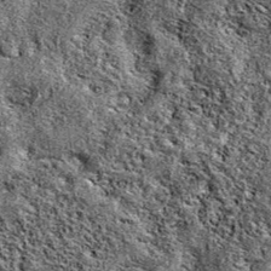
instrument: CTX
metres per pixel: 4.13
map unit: eAb
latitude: 38.9703
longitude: 111.0864
